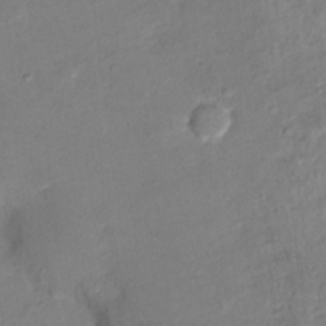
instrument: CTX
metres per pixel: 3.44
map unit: Hto
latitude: 16.5735
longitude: -37.4049
